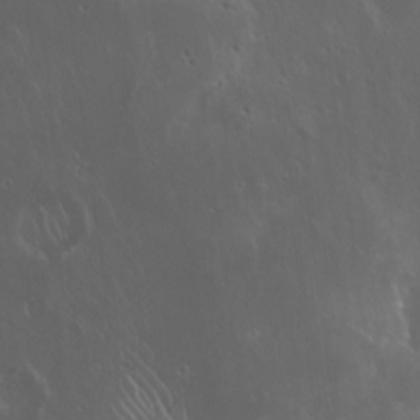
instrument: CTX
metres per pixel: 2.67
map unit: Hto
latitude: 19.5749
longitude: -57.3103
